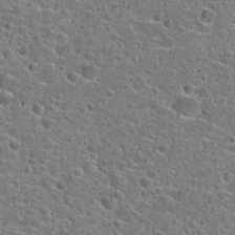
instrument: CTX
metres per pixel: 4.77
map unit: Hto
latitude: 24.2900
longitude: -47.0081
